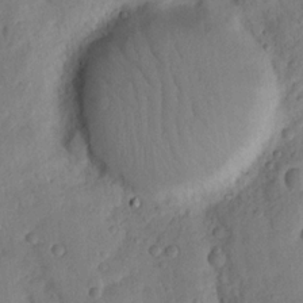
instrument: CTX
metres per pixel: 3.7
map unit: Nhu
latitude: 18.1766
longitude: -76.6112
